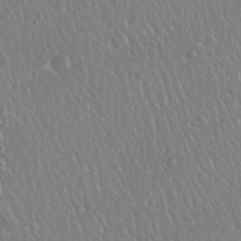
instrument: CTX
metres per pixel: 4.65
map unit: Nhu
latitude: 25.3292
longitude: -58.9703
